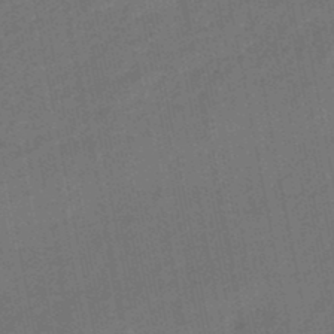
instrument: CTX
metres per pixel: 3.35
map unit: lHb
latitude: -47.8422
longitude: 77.1053
